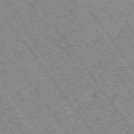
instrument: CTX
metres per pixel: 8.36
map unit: Hpe
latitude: -75.2943
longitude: -21.4616
